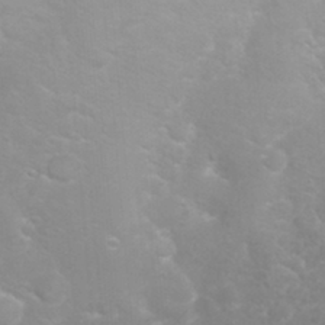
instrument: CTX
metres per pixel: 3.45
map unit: Nhu
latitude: 26.9892
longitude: -62.0822
